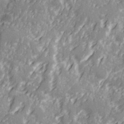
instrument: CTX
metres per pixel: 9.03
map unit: Ave
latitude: 22.3467
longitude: -132.6302
